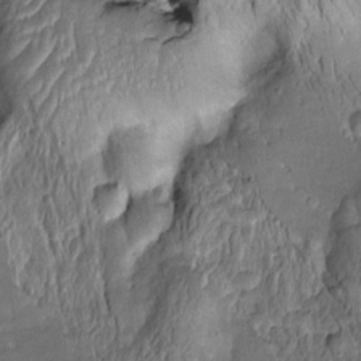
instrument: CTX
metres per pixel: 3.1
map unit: Htu
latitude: -2.0283
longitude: 149.4266
